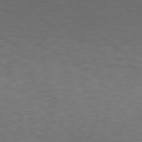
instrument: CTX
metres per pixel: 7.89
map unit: Hpe
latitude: 74.6679
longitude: -131.2915
